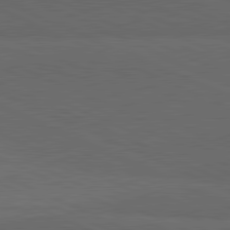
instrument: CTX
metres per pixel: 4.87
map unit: lApd
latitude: 81.5938
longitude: 148.1606
